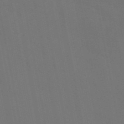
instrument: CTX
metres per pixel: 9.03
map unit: eAb
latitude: 46.3468
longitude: 121.2754
